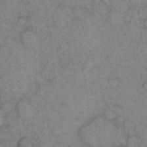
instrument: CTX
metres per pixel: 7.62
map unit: eHh
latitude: 9.6127
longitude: -62.2712
